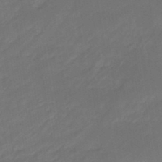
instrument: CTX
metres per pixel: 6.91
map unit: eHb
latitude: -46.8975
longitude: 85.2942
